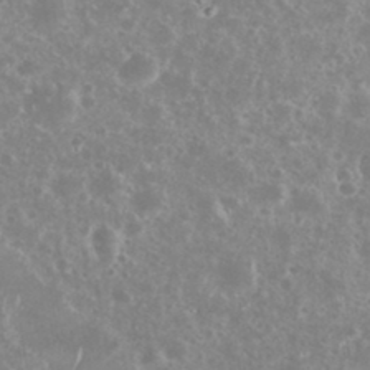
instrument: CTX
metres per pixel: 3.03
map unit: eHh
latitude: 35.0836
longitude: -61.5749
